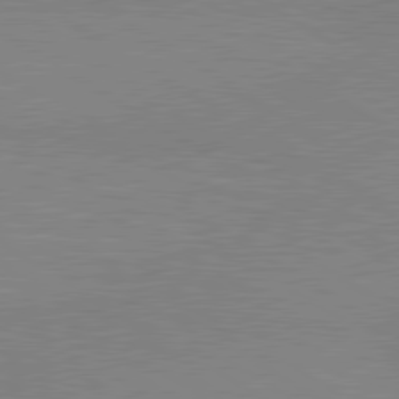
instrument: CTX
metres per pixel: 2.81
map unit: lApd
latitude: 80.4223
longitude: 126.7274
